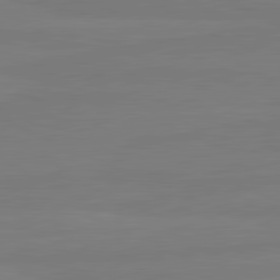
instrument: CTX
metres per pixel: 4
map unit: lApd
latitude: 81.8016
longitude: -177.9906
